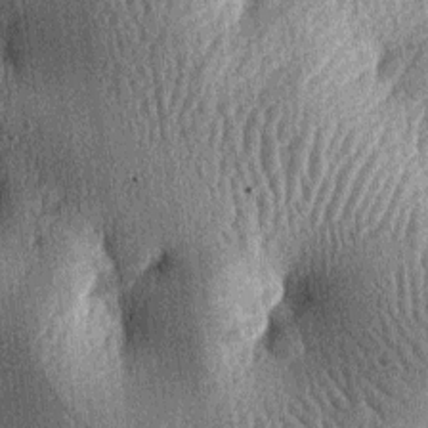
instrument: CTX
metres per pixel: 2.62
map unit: lAa
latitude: -6.5951
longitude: -127.6694
